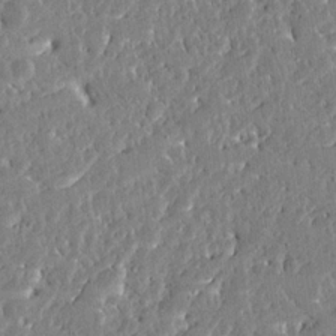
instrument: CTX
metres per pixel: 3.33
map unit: Ave
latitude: 12.8380
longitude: -137.1403
